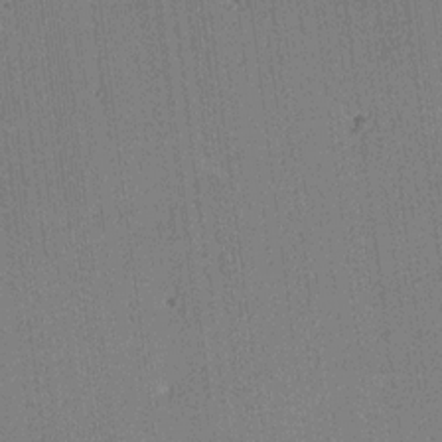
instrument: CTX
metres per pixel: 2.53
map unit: lAa
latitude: 12.6869
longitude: -107.4049
